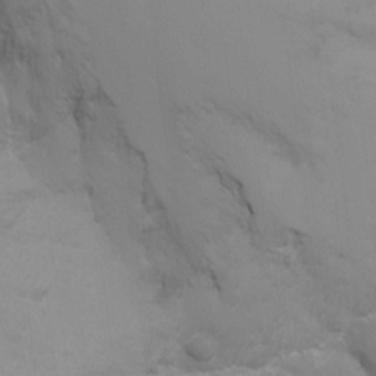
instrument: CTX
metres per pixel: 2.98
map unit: Ht
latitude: -11.0109
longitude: -33.9717
